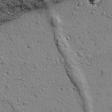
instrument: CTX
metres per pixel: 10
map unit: Ave
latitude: 18.5734
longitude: -132.7057
